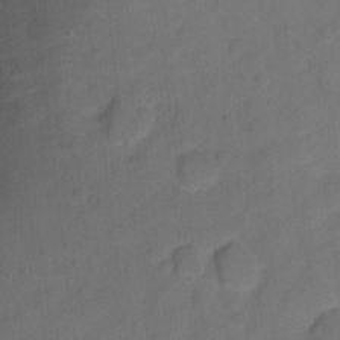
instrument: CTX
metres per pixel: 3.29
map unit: Hto
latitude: -5.9556
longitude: -35.7449
